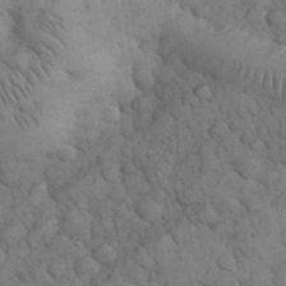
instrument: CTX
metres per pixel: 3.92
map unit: eHh
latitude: 33.2726
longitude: -67.3103
